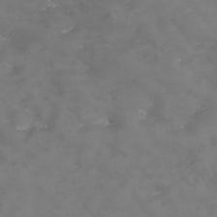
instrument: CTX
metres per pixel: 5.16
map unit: Hve
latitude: 32.9136
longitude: 148.7841
